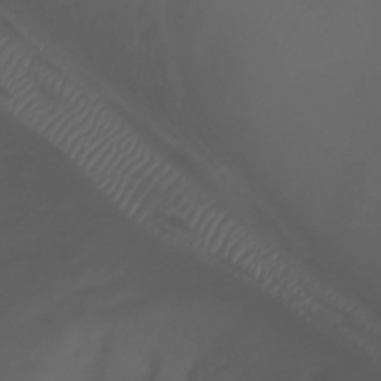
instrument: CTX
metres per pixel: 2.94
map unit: Nhu
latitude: -8.1606
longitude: -84.0444
